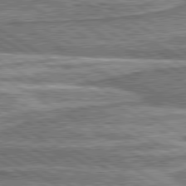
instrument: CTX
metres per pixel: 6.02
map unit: lApd
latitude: 80.3845
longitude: 172.4440
